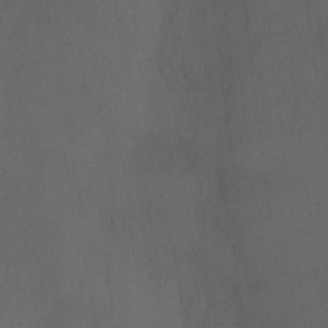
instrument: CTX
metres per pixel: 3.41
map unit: Ht
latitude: 1.6127
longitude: -33.5560
